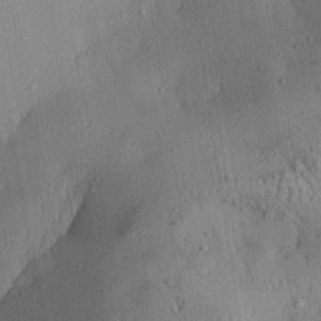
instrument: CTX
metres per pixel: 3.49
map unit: Aa
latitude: 28.7246
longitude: -134.8947
